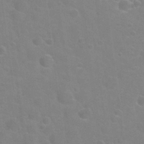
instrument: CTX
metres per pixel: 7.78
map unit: Nhu
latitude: 25.5749
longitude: -51.8394
